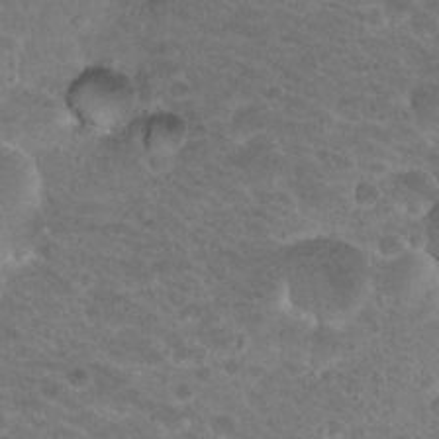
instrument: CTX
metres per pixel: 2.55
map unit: Hto
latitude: 19.6505
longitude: -32.8191
